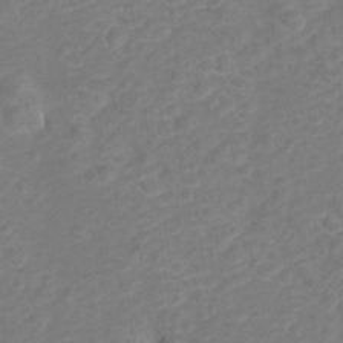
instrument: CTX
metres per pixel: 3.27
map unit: Hto
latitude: 5.2915
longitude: -32.8758
